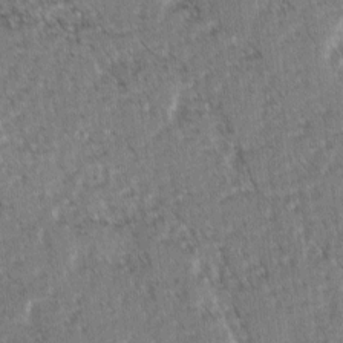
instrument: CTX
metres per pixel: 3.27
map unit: lAvf
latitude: -2.9730
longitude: -113.4804
